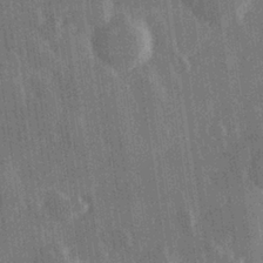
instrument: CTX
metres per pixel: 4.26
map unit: Hve
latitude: 27.7450
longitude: 147.3887
